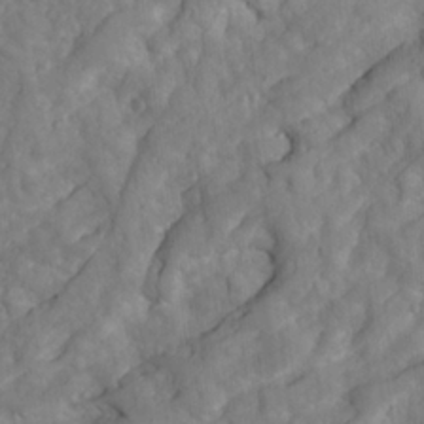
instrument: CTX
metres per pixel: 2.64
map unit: Ave
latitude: 23.3671
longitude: -133.1214
